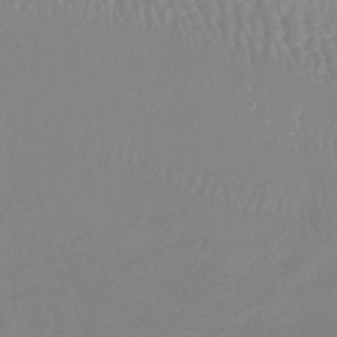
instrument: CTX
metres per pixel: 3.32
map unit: lHb
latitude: -36.4062
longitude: 69.0108
